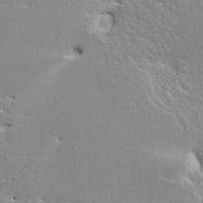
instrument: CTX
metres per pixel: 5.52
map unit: HNhu
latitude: 4.8191
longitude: 4.2928
